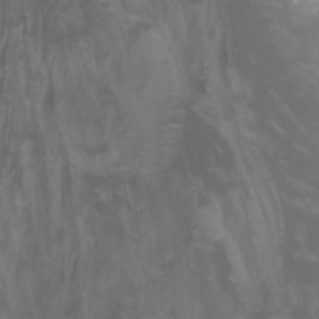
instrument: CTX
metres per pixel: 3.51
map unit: Nhu
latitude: -12.9920
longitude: -64.4601
